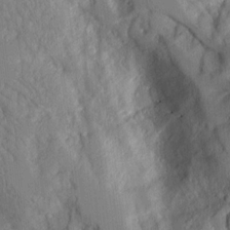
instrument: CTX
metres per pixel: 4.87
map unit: Aa
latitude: 12.4601
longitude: -125.8583
